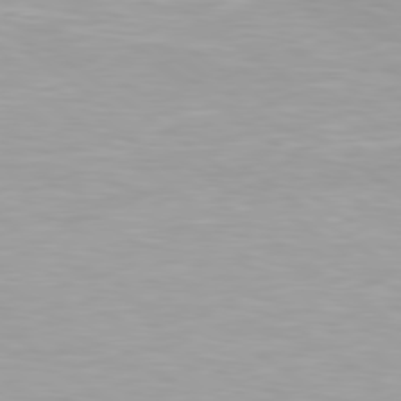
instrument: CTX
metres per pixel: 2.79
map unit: Hpe
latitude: 79.4616
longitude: -129.2726
